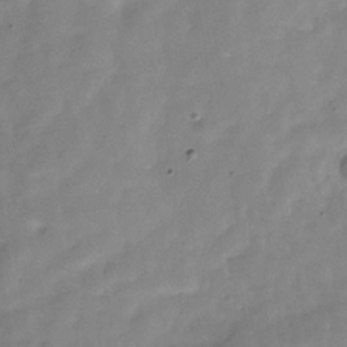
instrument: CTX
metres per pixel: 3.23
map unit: Hve
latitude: -31.3132
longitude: 92.3495
